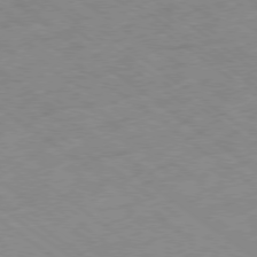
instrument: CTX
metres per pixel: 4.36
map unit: Hpe
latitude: -78.3117
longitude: -22.2522
